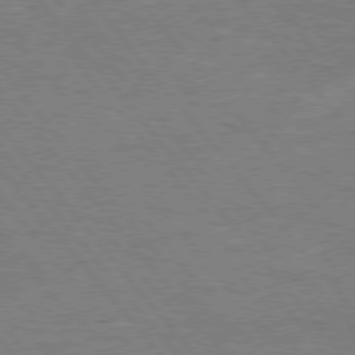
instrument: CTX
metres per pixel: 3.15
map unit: Hpe
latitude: 75.5560
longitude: -157.2914
